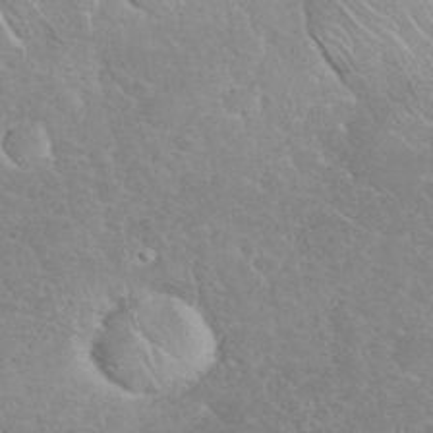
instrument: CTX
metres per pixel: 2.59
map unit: eHh
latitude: 35.8016
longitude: -64.2900
